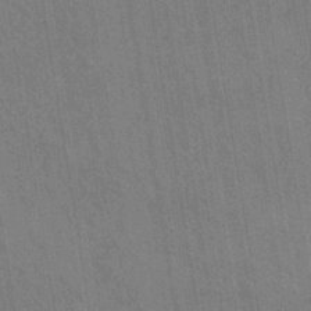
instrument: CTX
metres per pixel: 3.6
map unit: eHh
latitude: -39.4455
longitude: -26.6302
